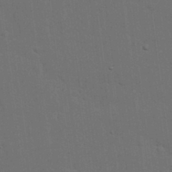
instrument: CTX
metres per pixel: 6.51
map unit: lHvf
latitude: 19.0458
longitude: -113.6883
